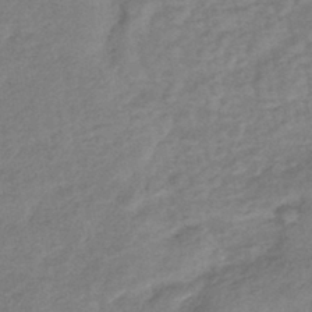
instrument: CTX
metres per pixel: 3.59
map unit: eHb
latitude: -41.5021
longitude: 80.5385
